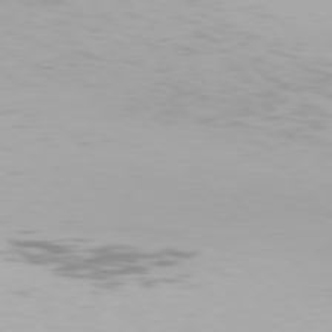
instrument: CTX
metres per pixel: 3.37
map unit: Hpe
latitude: 76.4223
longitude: -133.4804
